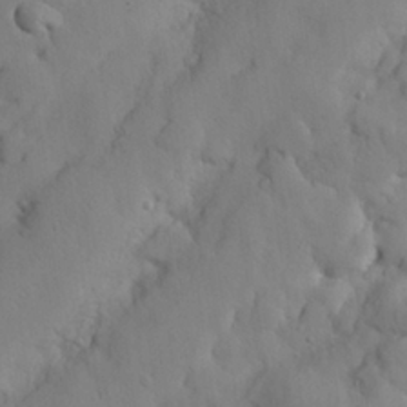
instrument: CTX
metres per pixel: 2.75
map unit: Nhu
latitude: 26.1200
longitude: -72.4412
